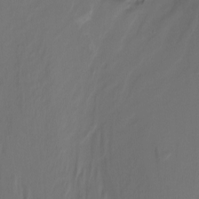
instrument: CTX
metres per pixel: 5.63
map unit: Nhu
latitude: -8.4818
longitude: -79.2159
